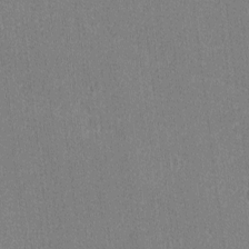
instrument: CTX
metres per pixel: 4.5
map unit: lAvf
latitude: -8.2361
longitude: -113.9150
